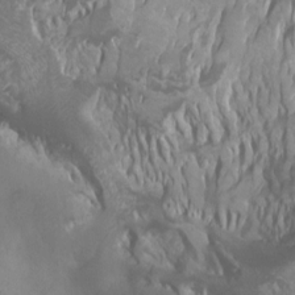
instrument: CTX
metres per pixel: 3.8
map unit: Ht
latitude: -0.1039
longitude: -17.6694
